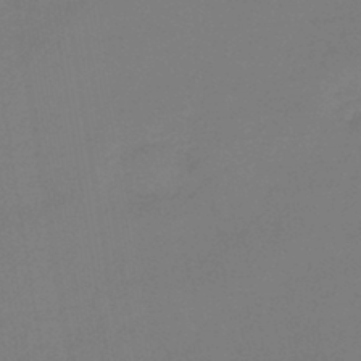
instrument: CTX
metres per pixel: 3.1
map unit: lHb
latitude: -42.7463
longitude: 60.0094
